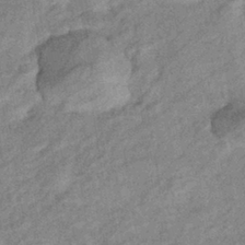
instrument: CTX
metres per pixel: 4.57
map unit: eHb
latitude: -40.1983
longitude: 81.7856
